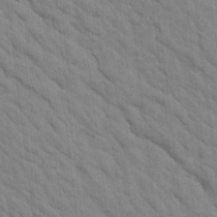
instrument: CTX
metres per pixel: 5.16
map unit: Htu
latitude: 1.6694
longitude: 143.3887
